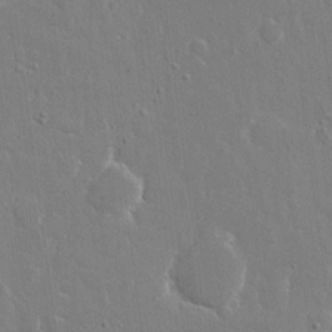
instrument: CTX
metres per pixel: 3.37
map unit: eHh
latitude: 8.9892
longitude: -69.8206
